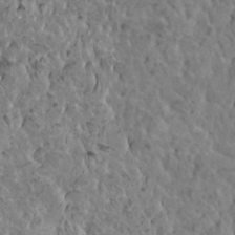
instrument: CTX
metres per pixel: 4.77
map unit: HNhu
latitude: 6.0444
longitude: -0.9324
